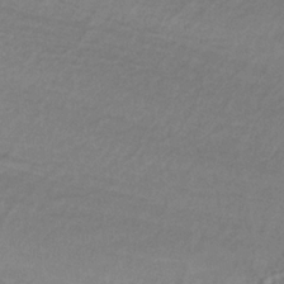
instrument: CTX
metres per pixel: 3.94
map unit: lHb
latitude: -34.8408
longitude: 66.2550
